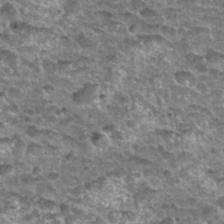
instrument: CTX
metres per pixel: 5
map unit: Nhu
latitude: 32.2144
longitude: -52.4979
